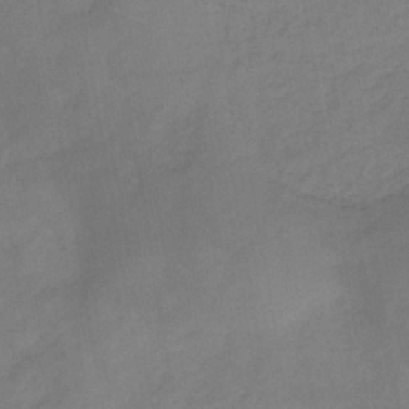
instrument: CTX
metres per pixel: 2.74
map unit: HNb
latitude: -31.2565
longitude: 62.0283
